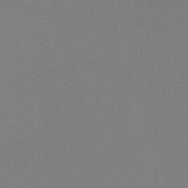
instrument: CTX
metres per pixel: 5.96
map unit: HNb
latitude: -47.1998
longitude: 57.8989
